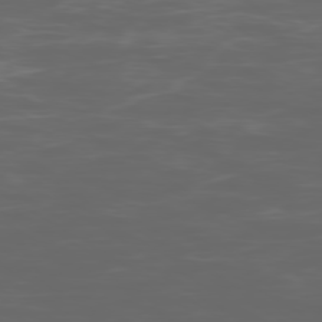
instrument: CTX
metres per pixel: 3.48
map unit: Ap
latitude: -78.9163
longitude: -75.0081
